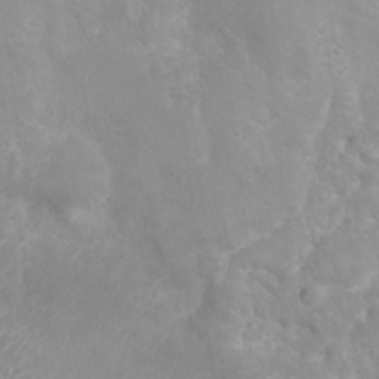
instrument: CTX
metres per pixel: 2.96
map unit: Nhu
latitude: 6.2334
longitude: -18.5734
